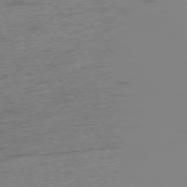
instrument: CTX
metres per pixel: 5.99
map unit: Hpe
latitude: -76.4440
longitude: -10.9325
